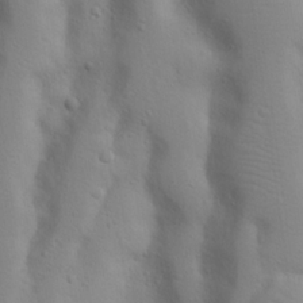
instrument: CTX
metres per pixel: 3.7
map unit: Nhu
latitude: 20.5357
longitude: -73.8395
